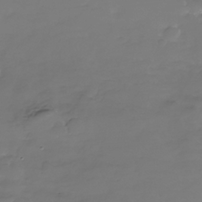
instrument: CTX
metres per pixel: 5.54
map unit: Nhe
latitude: -36.1039
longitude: -92.2900
